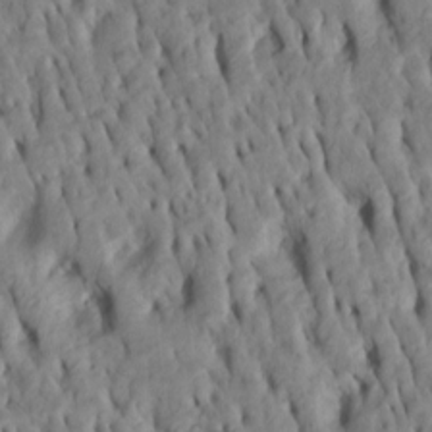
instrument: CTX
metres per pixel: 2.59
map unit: Htu
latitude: -8.2739
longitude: 145.3510
